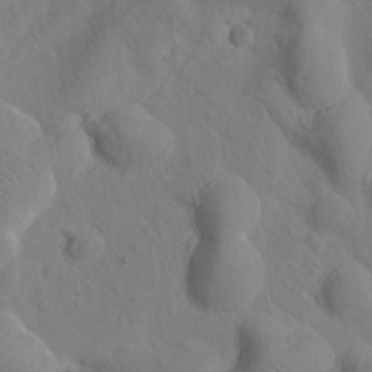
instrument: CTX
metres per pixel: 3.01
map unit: Htu
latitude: 0.4034
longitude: 175.3320
